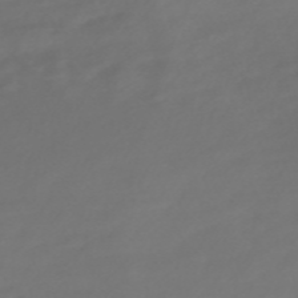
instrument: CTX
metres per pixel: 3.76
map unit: Nve
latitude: -58.7841
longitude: 57.5588
